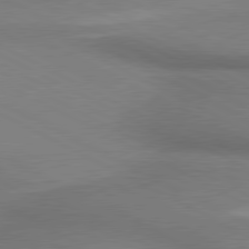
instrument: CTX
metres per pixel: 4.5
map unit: lApd
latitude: 80.6679
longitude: 162.3495
